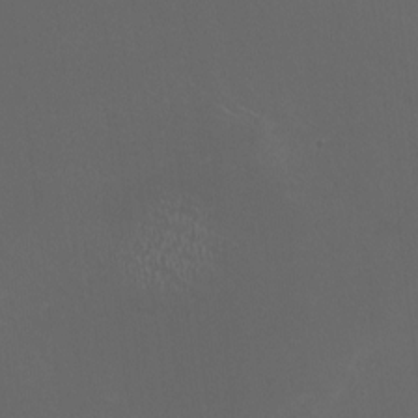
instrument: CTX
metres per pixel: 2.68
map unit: HNhu
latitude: 1.1592
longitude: -1.7449
